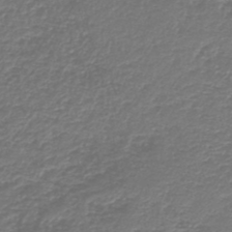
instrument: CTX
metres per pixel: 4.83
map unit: HNb
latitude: -43.3509
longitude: 50.0661
